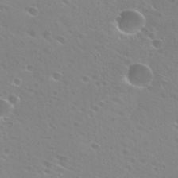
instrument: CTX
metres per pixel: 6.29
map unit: Hto
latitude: 26.6302
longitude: -39.9906
